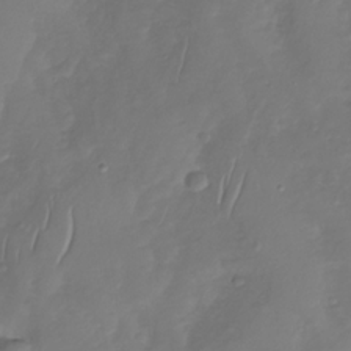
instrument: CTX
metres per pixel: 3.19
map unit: Nhu
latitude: -30.3873
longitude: -59.3482
